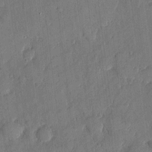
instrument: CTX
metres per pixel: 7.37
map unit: eHh
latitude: 4.9892
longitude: -73.0270
